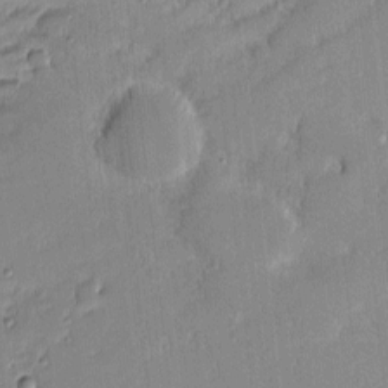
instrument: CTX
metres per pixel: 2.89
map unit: eHh
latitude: -2.1983
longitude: -83.1781
